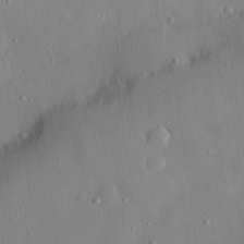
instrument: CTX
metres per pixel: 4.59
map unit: eHh
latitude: 28.5546
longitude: -78.1011
